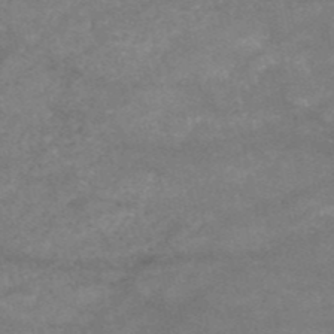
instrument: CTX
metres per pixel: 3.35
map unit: HNb
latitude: -53.6155
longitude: -41.7827
